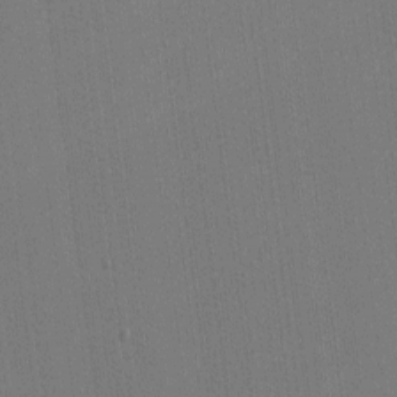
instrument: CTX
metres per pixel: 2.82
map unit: lHvf
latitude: -10.8975
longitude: -104.6491
